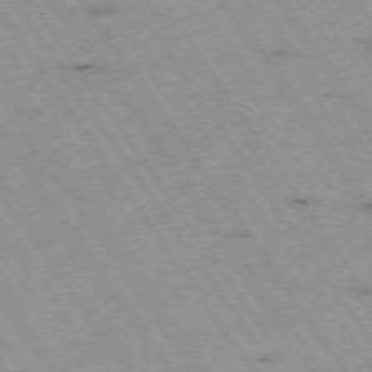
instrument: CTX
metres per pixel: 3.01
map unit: Hpe
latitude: -74.2173
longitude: 1.8423
